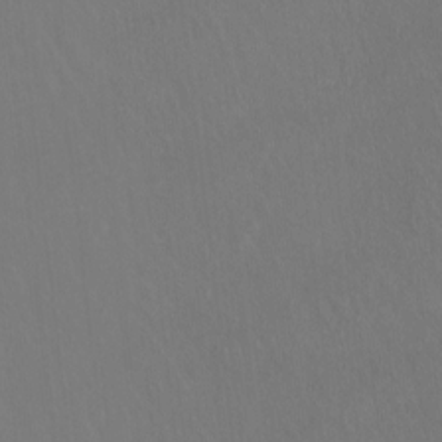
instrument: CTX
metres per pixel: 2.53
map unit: Hto
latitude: -13.2754
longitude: -41.7638
